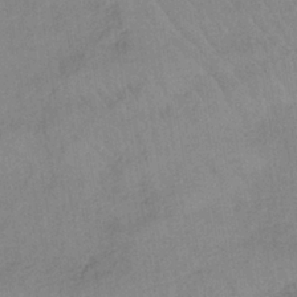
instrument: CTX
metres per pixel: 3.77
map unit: lHb
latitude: -36.9541
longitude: 72.5196
